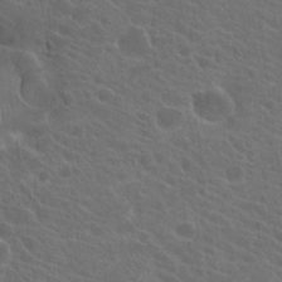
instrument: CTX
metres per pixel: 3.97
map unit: Hto
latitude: 23.6694
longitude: -39.6883
